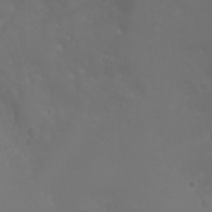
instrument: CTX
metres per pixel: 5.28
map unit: Nhu
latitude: 22.2145
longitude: -64.4223
